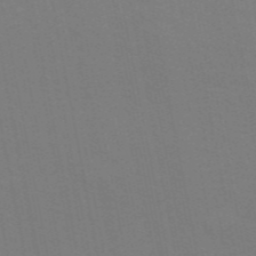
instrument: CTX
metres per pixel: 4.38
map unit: ANa
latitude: 49.0836
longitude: -76.5923
